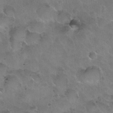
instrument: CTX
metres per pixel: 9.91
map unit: Nhu
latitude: 30.4601
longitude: -54.0444
